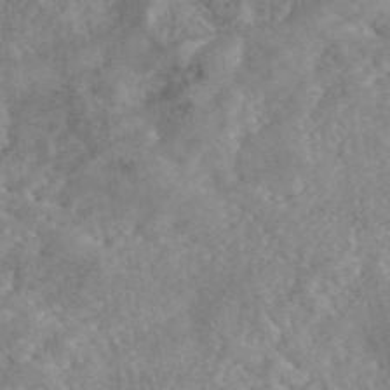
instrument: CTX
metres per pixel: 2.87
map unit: eAb
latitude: 45.9528
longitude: 127.9556
